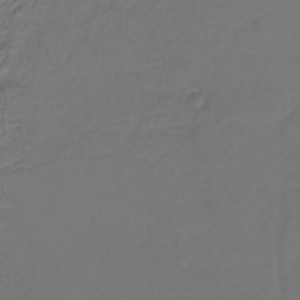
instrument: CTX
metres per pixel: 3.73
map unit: HNb
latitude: -34.2928
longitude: 60.9353
